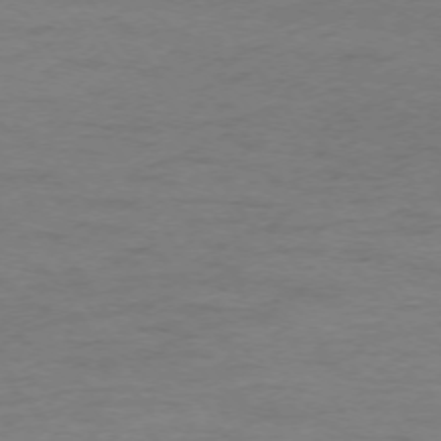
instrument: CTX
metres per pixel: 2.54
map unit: Ap
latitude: -74.3307
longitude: -79.8961
